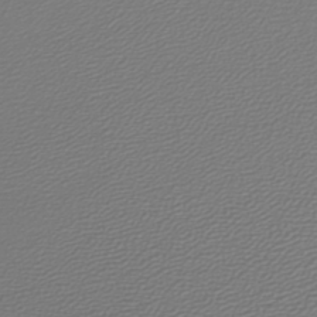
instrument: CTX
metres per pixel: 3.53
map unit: lHb
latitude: -41.5588
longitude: 61.3699
